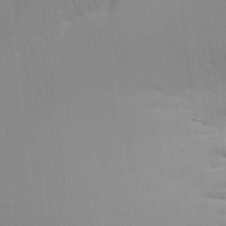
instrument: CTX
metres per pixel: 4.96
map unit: Aa
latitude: 26.2334
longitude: -131.1781
